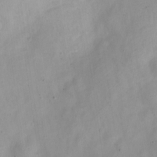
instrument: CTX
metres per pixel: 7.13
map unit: Nve
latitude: -22.5574
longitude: 106.7652
